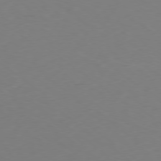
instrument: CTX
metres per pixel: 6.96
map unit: Ap
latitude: -78.7652
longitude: -62.8947
